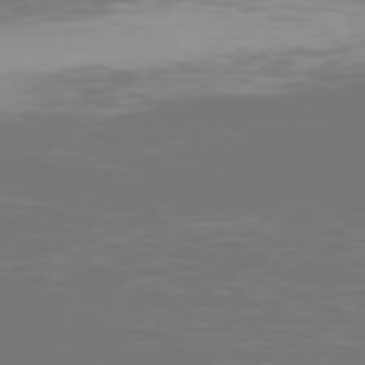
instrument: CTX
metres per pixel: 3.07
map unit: Hpe
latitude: 77.0458
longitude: -165.3860
